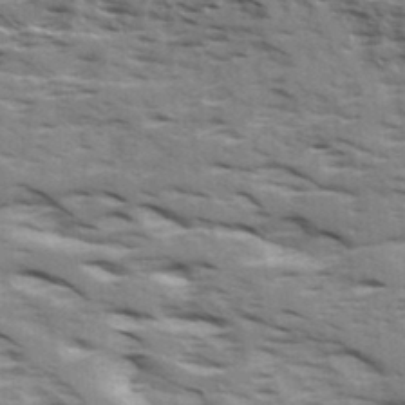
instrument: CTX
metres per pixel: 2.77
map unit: Ave
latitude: 16.5357
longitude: -129.7638
